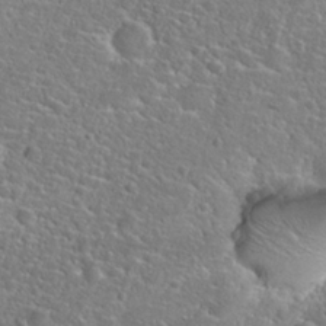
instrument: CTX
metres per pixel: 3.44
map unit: Hto
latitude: 24.9891
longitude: -49.4993
